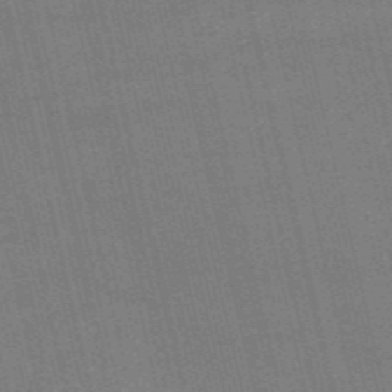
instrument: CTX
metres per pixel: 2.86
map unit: HNb
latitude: -52.8408
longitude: -40.8191
